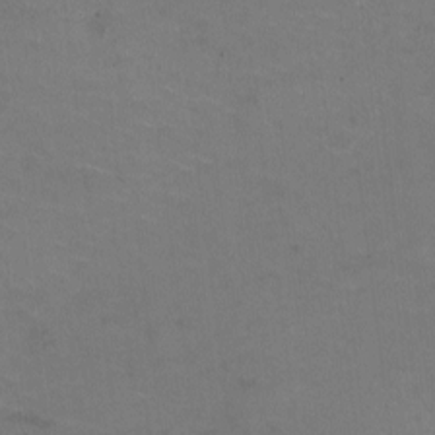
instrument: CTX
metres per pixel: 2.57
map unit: HNhu
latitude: -2.0661
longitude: -2.0822
